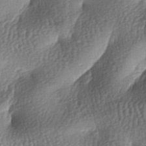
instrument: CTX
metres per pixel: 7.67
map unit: lAa
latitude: -7.5210
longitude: -127.4427
